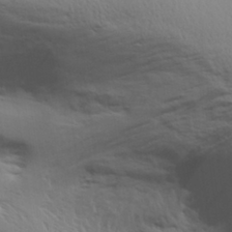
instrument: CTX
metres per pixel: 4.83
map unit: Aa
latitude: 29.4426
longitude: -134.4412
